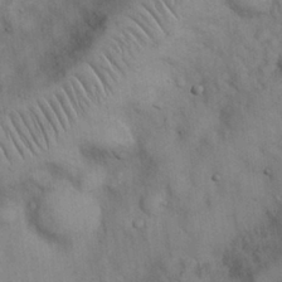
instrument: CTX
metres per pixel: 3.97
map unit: Nhu
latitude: 26.7813
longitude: -69.2159
